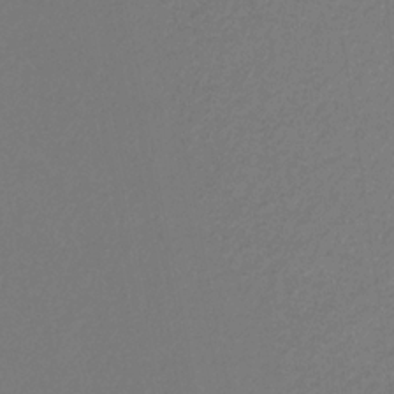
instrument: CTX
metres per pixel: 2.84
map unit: eHb
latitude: -30.7463
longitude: 66.6518
